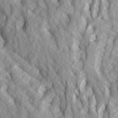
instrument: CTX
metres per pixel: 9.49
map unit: Ave
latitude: 14.6302
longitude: -132.3278
